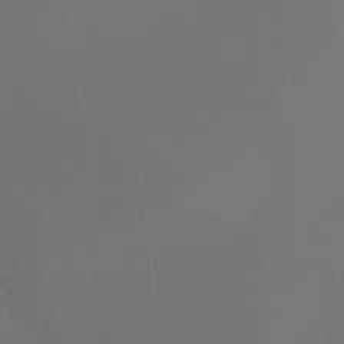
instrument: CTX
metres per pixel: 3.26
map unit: Hto
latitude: -8.2361
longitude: -50.6679
